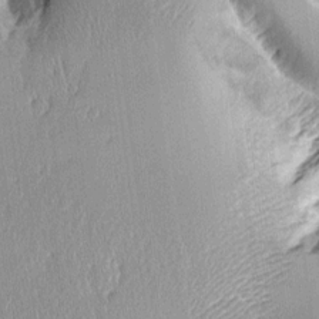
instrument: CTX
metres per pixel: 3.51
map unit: Aa
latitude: 11.1592
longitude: -128.1578
